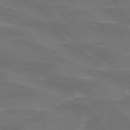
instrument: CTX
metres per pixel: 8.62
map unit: lApd
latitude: 74.7624
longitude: -62.7247
